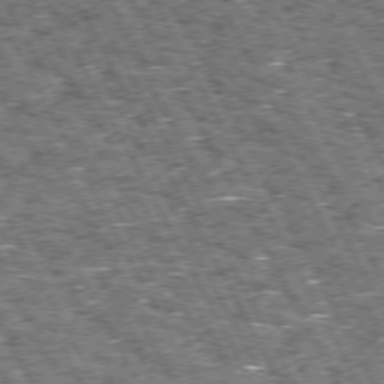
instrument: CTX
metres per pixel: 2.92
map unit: Hpe
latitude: 72.2712
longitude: -125.0836
